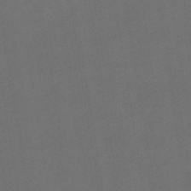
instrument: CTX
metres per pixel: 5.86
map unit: eHb
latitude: -49.7856
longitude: 84.1983
